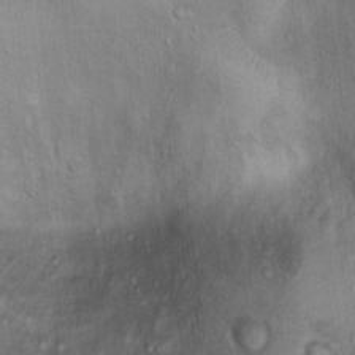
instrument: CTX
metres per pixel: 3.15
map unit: Ht
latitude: 13.4616
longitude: -40.2522
